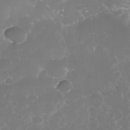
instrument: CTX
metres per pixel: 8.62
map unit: Nhe
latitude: -34.7463
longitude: -145.4048
